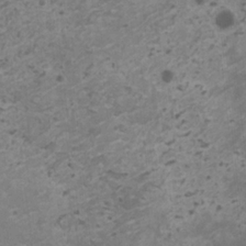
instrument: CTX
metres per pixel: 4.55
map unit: HNhu
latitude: -1.1620
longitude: 2.5573
